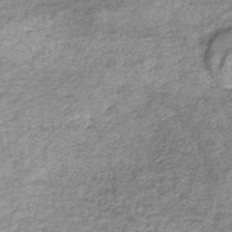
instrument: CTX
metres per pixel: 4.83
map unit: lHb
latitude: -36.3306
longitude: 65.7856
